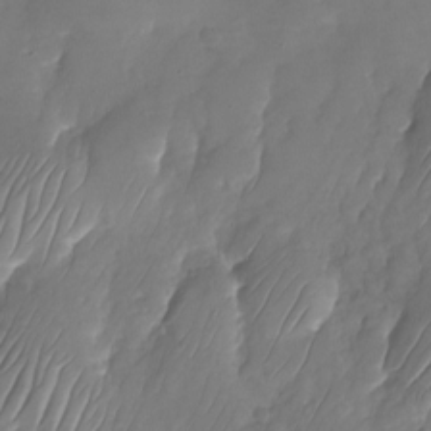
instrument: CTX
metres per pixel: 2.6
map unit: Nhu
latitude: -25.3132
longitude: -69.6883
